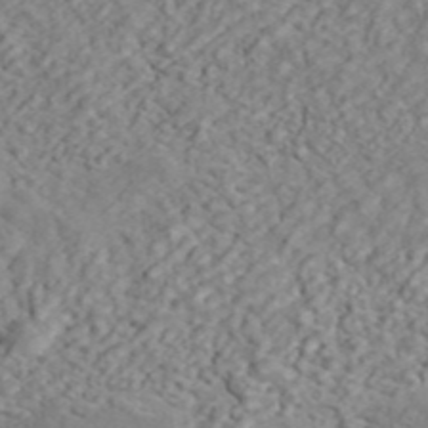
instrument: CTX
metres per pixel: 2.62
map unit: ANa
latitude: 44.9513
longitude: 21.5399
